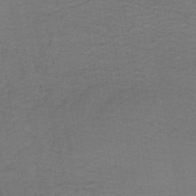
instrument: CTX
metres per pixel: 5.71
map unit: HNb
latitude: -45.1620
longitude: 51.8800
